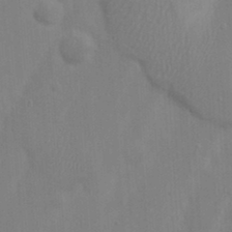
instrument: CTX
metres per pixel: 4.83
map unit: Nhu
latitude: 18.5545
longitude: -73.0459
